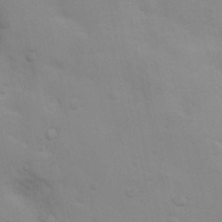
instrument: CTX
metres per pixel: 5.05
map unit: Nhu
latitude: 10.4034
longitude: -24.7435
